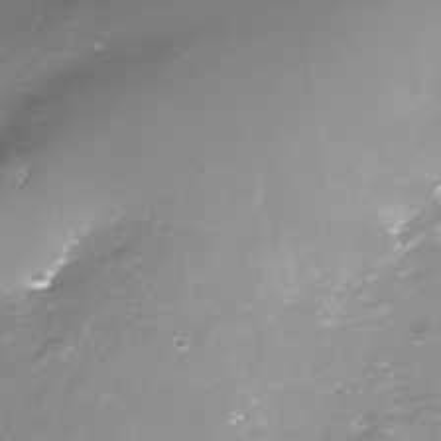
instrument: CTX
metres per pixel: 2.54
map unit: Nhe
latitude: -32.4818
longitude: -88.7813
